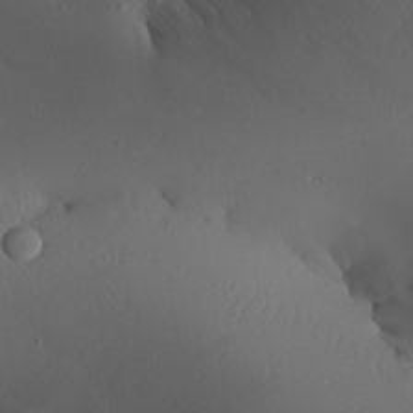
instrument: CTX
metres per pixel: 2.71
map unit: Aa
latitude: 25.8394
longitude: -128.4979
